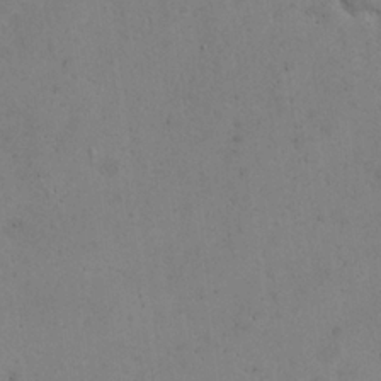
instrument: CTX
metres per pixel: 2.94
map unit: eHh
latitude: 22.4790
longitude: -58.9892
